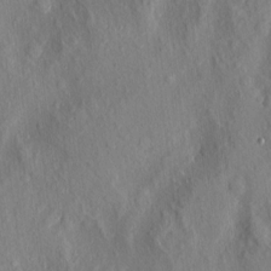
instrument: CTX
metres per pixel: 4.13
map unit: eHh
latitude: 5.1403
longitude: -73.4427
